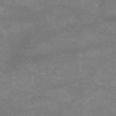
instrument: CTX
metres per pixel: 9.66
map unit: HNb
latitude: -53.3509
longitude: -41.4426
